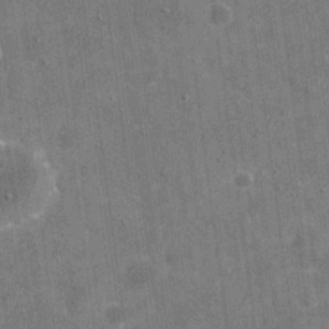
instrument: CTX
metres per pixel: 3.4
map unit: eHh
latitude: 20.2145
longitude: -65.8205
